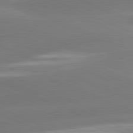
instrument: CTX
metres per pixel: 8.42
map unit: lApd
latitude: 81.7261
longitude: -155.7638
